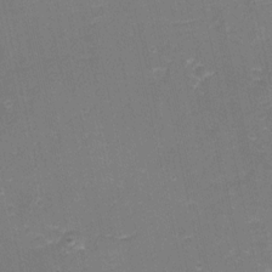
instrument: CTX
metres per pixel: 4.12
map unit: eHh
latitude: -3.8233
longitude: -76.5923
